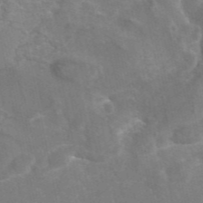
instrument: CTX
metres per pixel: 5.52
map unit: eAb
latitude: 46.2145
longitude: 116.0094
